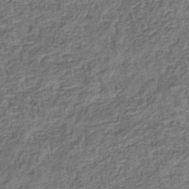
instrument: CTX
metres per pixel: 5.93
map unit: eHb
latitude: -34.9542
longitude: 79.4832
